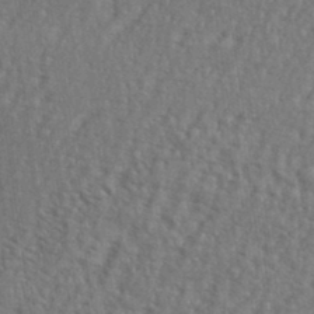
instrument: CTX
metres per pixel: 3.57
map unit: eHh
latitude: 35.4804
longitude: -133.6883
